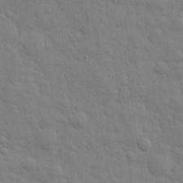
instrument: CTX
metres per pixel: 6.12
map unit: eHh
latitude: 29.4048
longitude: -75.2348
